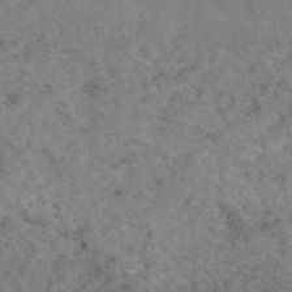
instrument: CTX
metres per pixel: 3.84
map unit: eAb
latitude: 47.4994
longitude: 115.8422
